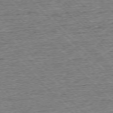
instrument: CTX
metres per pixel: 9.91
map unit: Ap
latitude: -75.8612
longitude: -91.8016
